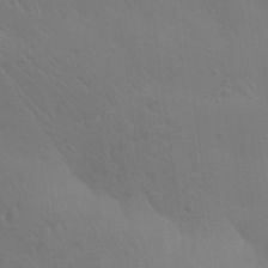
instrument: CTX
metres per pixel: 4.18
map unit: Aa
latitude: 25.7449
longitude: -143.1403
